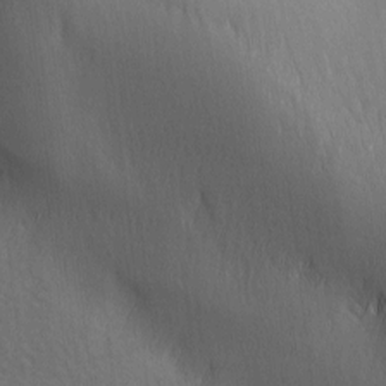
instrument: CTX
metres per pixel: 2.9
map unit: lAa
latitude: -5.8044
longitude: -121.4994
